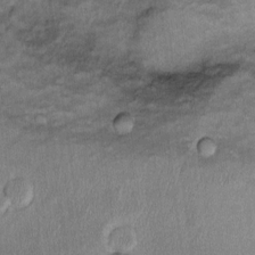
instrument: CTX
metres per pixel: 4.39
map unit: Ht
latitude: 8.8758
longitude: -36.3278
